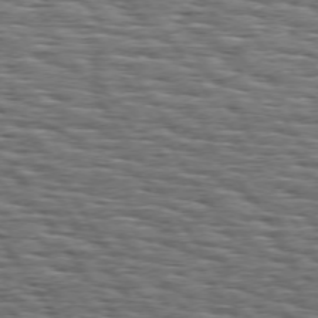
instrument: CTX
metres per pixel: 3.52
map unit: Hpe
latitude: 73.9528
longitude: -138.1011
